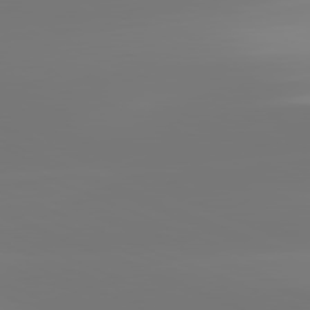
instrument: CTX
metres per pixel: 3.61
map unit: lApd
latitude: 81.8205
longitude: -150.0255
